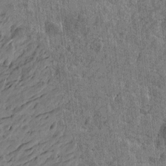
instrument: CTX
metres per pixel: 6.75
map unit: Htu
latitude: -5.7288
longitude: -179.2915
